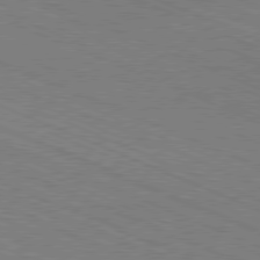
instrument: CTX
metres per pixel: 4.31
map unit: Hpe
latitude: -81.6155
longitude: 16.7841
